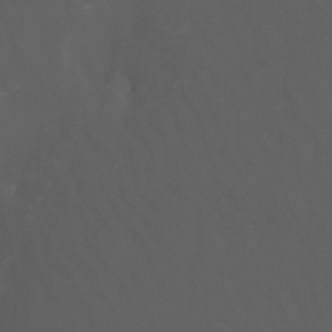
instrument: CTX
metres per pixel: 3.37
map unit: Nhu
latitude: -7.1998
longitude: -85.0459
